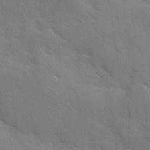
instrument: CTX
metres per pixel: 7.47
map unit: Ave
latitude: 10.0255
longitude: -102.7246
